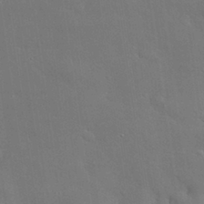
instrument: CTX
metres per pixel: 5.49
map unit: Nhu
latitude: 28.7435
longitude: -68.5168
